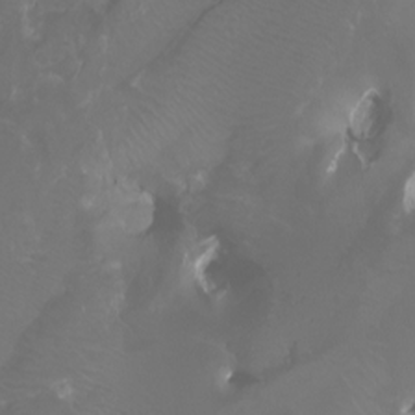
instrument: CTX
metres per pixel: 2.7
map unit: Aa
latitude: -6.1228
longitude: -72.3657
